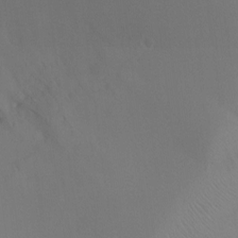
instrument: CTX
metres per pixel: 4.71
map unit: Ht
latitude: -10.6141
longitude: -29.0458
